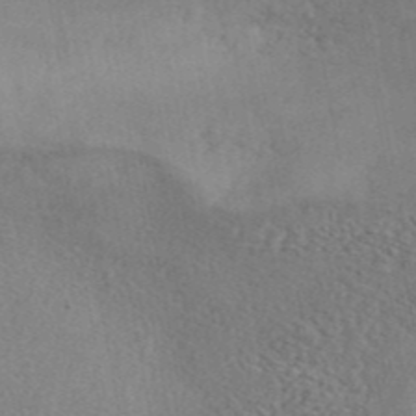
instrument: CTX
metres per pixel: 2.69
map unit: ANa
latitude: 42.6113
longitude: 50.8407
